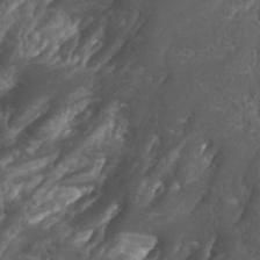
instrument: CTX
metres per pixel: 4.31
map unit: Htu
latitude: -10.7463
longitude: -74.3089
